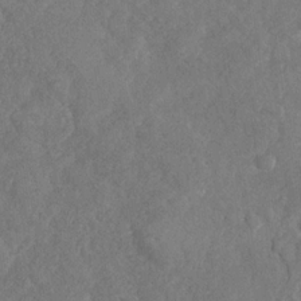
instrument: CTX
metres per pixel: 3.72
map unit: Nhu
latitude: -30.9164
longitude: -60.4034
